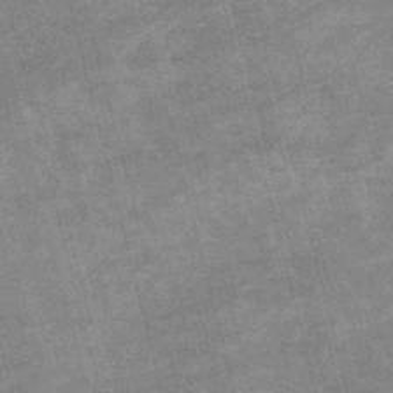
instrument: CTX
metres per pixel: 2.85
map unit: lHb
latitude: -48.3496
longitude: 76.7274
